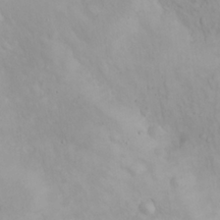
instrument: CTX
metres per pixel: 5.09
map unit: eHh
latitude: 25.2537
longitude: -63.7261
